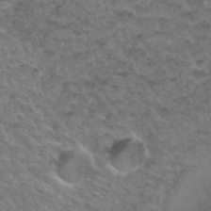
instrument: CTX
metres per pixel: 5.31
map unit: Hto
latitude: 35.8016
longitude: -50.0633
